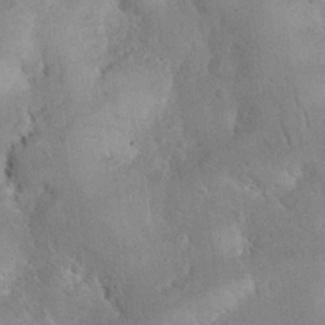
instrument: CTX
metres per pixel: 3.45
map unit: Nhu
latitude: 28.2900
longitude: -67.5182
